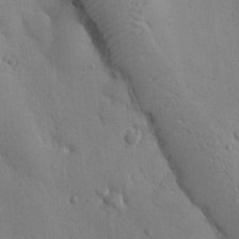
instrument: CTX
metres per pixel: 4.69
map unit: Nhu
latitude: 15.1593
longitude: -78.3845
